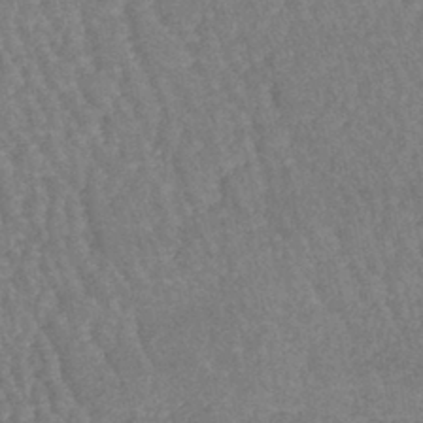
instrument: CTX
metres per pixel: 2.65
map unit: lHb
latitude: -41.0297
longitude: 66.7274
